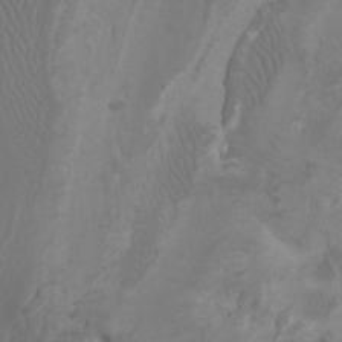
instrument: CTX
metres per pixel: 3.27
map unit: Ht
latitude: -2.6707
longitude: -18.1200
